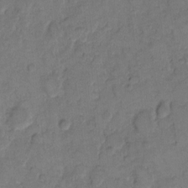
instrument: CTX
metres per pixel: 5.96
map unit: eHh
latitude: 8.9514
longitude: -64.1956
